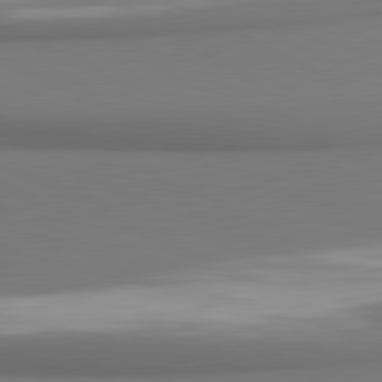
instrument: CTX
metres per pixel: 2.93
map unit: lApd
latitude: 81.2537
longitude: 173.8044
